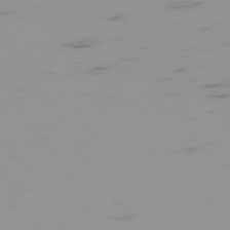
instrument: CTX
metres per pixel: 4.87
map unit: Hpe
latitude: -74.4818
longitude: 7.7288
